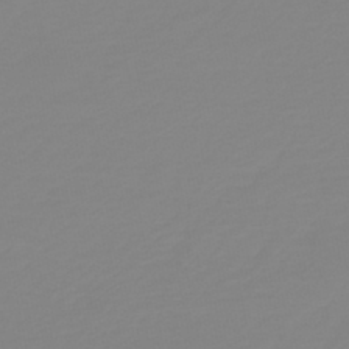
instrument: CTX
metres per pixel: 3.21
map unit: HNb
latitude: -44.4062
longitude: 51.3510
